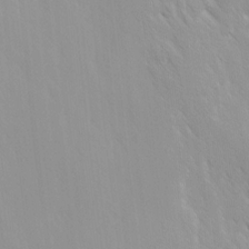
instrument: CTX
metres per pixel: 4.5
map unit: Ave
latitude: 9.4427
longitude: -104.1011
